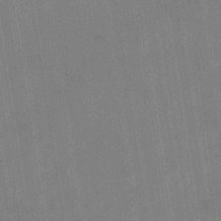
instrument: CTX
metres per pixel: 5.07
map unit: eHb
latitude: -35.3132
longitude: 73.8611
